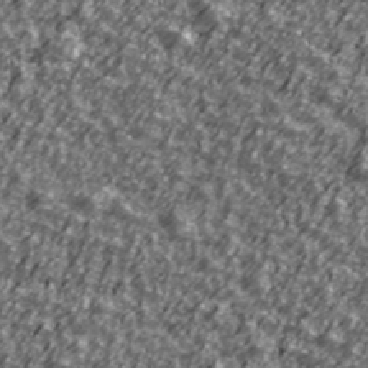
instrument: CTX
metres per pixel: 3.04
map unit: Ave
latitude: 41.8205
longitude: -113.9339
